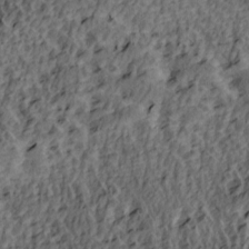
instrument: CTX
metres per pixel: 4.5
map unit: lAa
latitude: 4.3278
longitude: -113.4426
